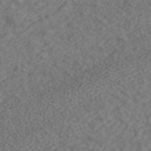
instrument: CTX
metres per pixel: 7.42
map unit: ANa
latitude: 43.9339
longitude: 28.6896
